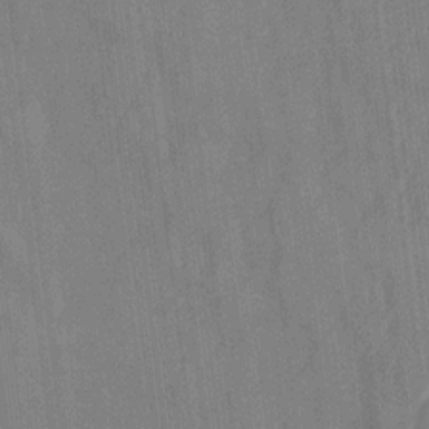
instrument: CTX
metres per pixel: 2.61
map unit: Ht
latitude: -10.2740
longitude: -36.0444
